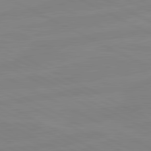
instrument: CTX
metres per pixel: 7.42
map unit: lApd
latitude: 81.1025
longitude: -176.9891
